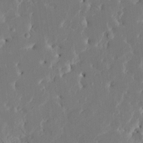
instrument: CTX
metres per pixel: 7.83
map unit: HNhu
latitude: 4.9514
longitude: -5.2726
